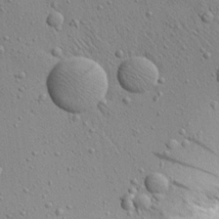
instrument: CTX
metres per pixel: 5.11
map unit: Aa
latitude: 22.7624
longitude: -143.9150
